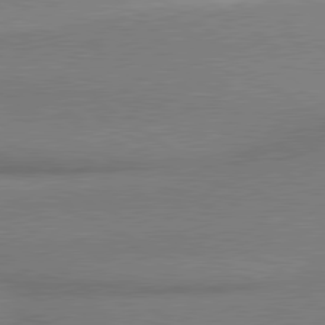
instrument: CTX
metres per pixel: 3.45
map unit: lApd
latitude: 80.0444
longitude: 176.4440
